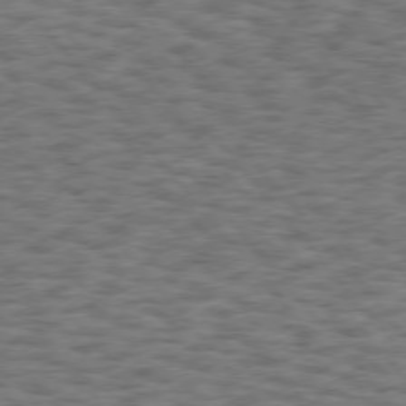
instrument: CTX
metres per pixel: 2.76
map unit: Hpe
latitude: 75.4049
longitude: -135.5371
